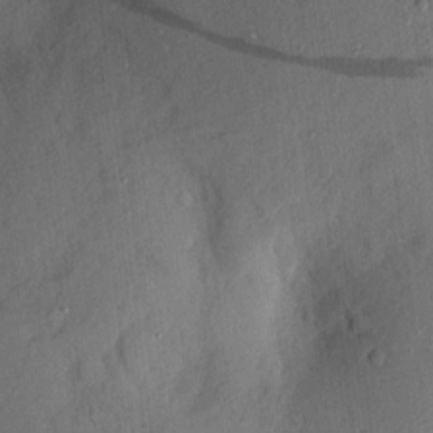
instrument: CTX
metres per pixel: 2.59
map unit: lAvf
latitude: 7.1592
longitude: 168.4062
